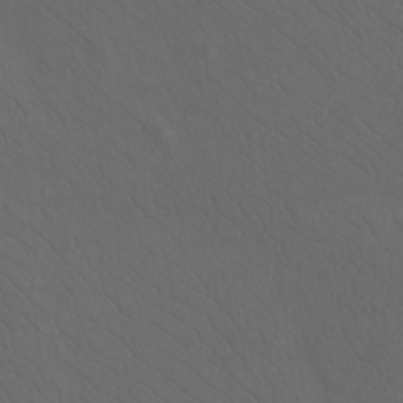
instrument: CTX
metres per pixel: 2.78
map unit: Htu
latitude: -11.7478
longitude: -72.4979
